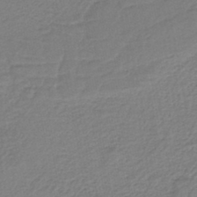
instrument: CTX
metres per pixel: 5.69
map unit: HNb
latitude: -36.2172
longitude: 58.3684
